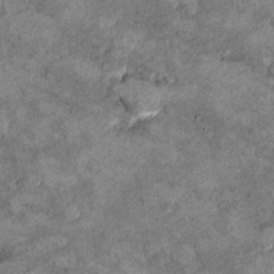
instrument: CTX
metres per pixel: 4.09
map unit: Hto
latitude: 9.6316
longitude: -36.5923
